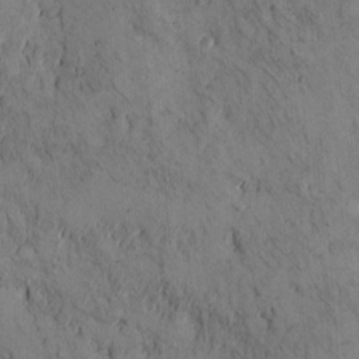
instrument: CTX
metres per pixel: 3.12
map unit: Hto
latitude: 11.7639
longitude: -59.0647
